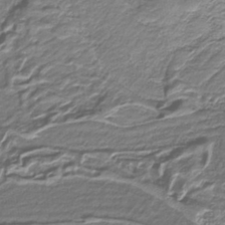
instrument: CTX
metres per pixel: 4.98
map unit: lHb
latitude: -39.4455
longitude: 53.2376
